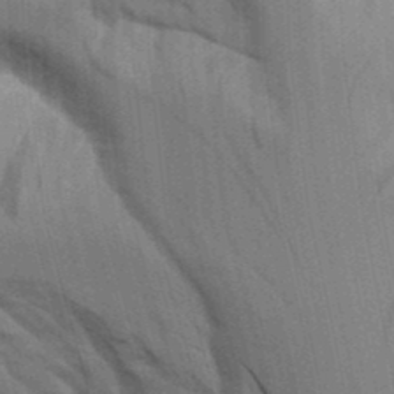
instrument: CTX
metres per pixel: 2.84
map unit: Aa
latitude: 9.8017
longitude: -126.7057
